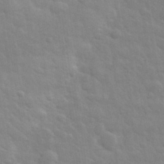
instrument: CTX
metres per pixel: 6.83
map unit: eHh
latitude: 32.5168
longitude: -70.4790
